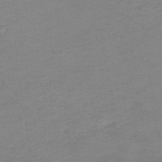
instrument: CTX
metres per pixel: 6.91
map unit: lHb
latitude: -33.9178
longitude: 68.5006
